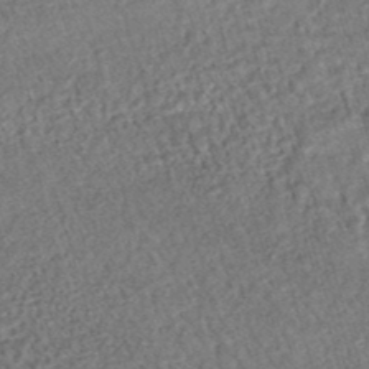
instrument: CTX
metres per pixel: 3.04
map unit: HNhu
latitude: -47.3887
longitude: 99.4076
